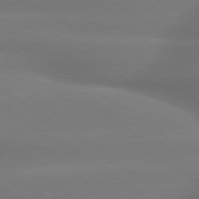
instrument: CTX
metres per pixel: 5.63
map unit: lApd
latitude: 79.5749
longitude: -134.8191
